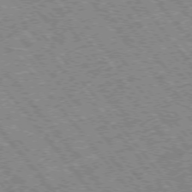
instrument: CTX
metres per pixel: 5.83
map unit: Hpe
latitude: -76.1795
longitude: -20.6491
